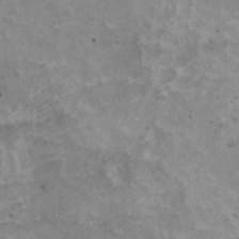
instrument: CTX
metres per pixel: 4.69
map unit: HNhu
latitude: 3.7638
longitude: 4.3873
